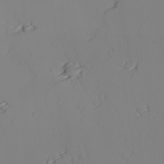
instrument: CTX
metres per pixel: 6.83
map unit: lAvf
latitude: 26.1011
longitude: -110.9325
